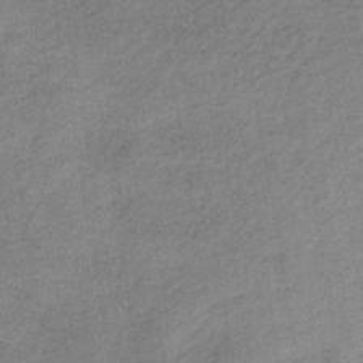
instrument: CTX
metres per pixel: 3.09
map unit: HNb
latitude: -33.7289
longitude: 57.1998
